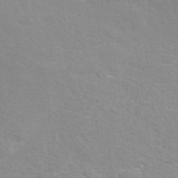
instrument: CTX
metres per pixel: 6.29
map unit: ANa
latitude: 40.1199
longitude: 22.5952
